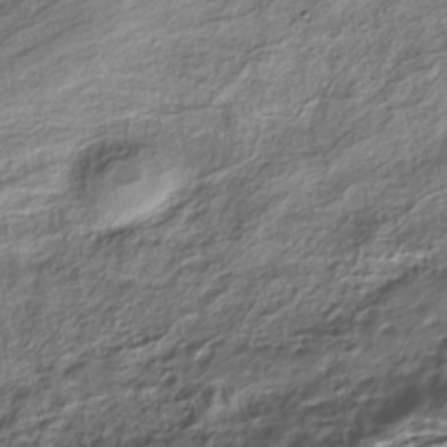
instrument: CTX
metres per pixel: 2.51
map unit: HNhu
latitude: -40.2928
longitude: 107.6911
